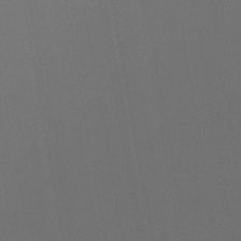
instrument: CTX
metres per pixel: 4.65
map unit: lHb
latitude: -46.1228
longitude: 74.6330
